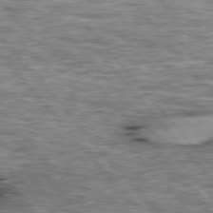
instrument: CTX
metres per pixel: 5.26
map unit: lApd
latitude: 76.4601
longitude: -49.2537
